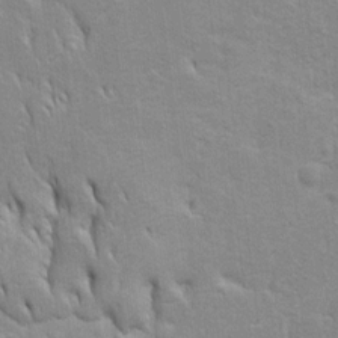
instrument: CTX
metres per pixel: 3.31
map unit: Htu
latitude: -4.8030
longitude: 151.2564
